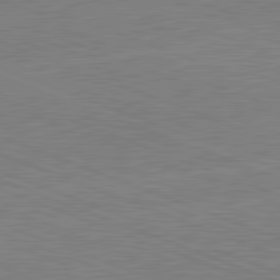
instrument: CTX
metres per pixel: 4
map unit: lApd
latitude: 81.8583
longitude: -158.5735
